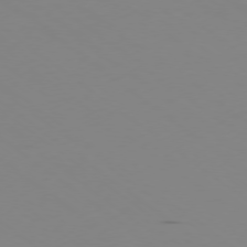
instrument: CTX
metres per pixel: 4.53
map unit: Ap
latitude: -78.1039
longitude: -66.0444
